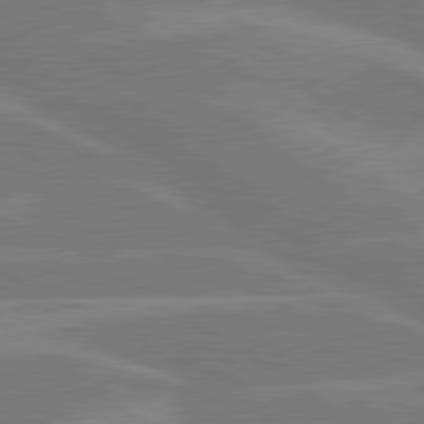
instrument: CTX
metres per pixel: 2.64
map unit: lApd
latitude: 79.8961
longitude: -122.1767
